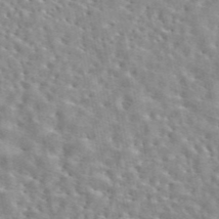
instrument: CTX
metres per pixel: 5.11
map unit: eAb
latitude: 44.7246
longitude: 113.6911
